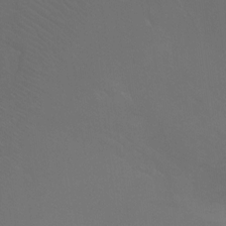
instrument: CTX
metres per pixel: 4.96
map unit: Ht
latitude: -7.8044
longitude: -32.8758
